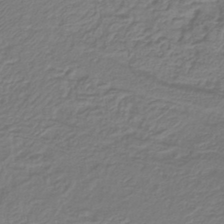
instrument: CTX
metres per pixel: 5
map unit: lHb
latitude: -42.6896
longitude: 61.2943
